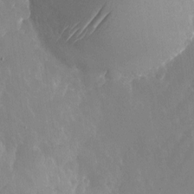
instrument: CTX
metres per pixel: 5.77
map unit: Nhu
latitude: -24.2550
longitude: -70.8947
